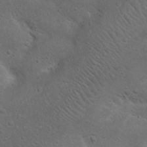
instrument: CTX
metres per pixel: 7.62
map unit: Nhu
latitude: 22.4601
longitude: -71.8961
